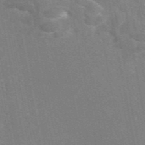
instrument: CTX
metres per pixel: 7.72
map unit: eAb
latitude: 46.5168
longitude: 116.7085
